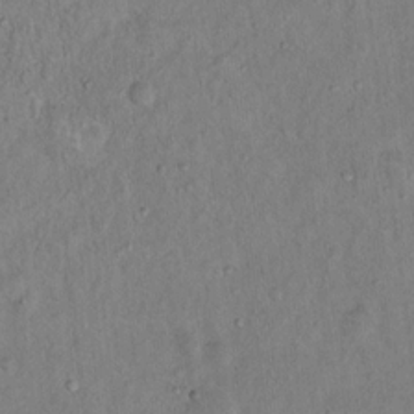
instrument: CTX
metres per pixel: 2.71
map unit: Hto
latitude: 13.8206
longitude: -37.4238
